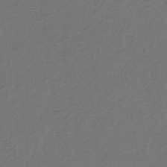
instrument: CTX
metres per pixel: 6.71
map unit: eHb
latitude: -30.5951
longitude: 69.9745
